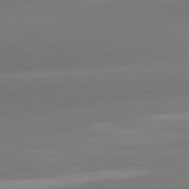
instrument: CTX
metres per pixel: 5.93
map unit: lApd
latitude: 81.6694
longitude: -163.5183
